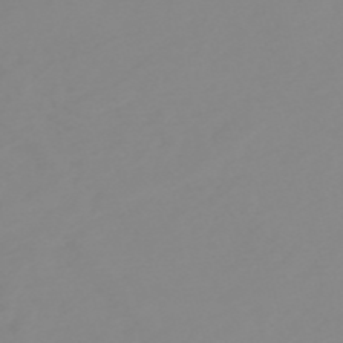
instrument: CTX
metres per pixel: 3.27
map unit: HNb
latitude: -53.8611
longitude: -33.7639
